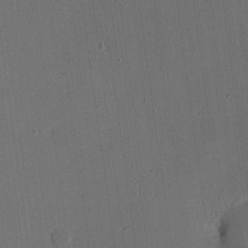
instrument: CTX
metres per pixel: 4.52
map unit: eHh
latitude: 22.4034
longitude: -90.7246
